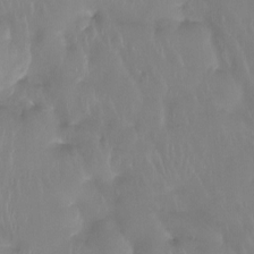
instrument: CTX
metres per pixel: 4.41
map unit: Htu
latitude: -13.7856
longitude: -46.7624
